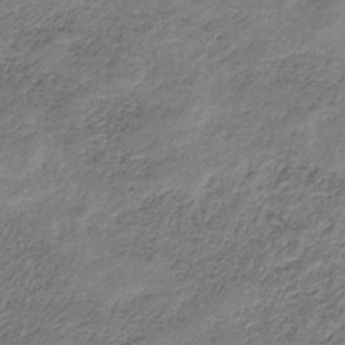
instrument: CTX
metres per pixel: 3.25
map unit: HNb
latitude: -33.5966
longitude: 59.3698
